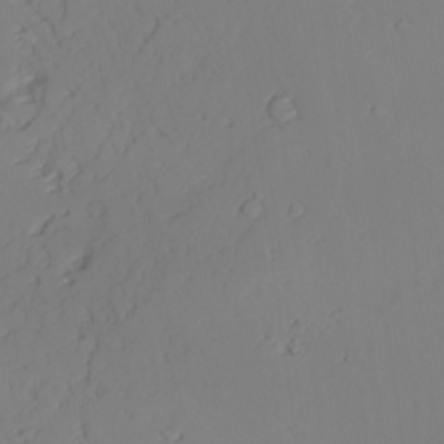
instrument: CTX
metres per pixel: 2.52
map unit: lAvf
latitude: 25.7449
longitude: -110.9136
